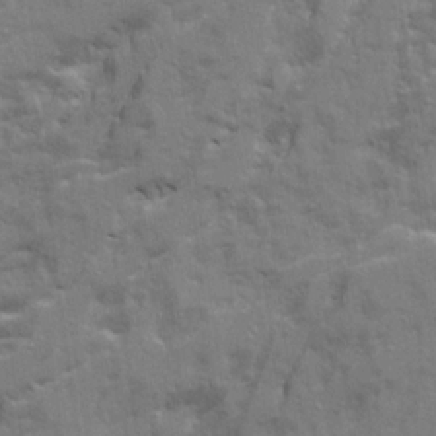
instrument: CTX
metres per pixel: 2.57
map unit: Ave
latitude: 21.3860
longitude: -130.2334
